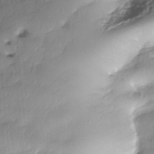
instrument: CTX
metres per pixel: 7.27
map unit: Nhe
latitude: -37.7666
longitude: -148.4223
